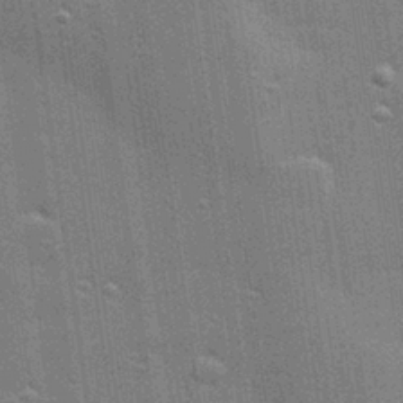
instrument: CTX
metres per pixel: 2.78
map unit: Hve
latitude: 28.6301
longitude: -93.0080
